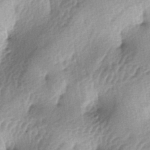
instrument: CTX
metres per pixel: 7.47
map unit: lAa
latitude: -4.4062
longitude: -124.9325
